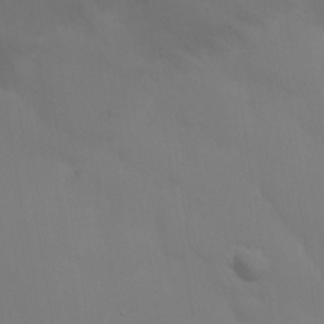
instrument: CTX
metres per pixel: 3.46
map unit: Nhu
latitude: 25.6127
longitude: -56.8757
